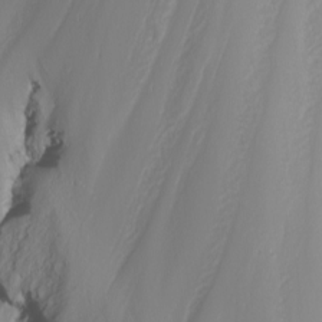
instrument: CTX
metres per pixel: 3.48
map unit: Nhu
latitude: -7.1053
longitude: -91.0647
